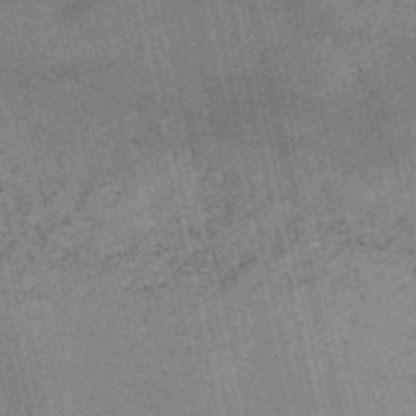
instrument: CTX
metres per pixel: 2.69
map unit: HNb
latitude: -53.2376
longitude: -38.0633
